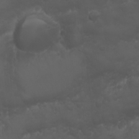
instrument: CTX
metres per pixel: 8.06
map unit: Nhu
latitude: 22.6679
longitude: -63.6883
